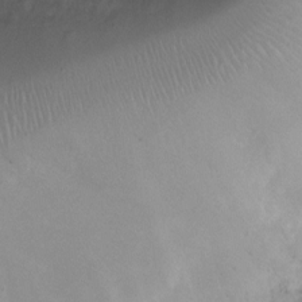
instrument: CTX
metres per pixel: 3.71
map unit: Ht
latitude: -7.4076
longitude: -19.8772
